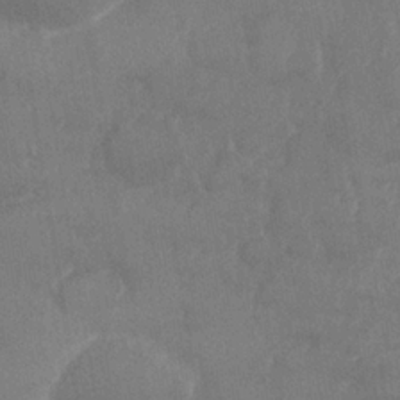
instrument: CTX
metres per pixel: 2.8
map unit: Nhe
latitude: -36.0472
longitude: -177.7638
